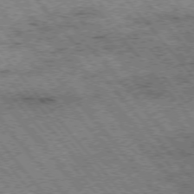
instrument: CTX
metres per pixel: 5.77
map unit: Hpe
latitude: -76.3495
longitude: -20.4790
